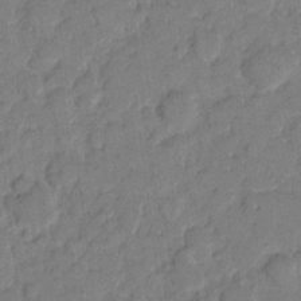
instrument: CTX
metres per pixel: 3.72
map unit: eHh
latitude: 8.4034
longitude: -64.3089
